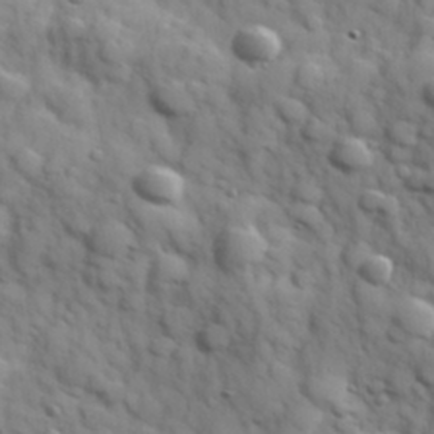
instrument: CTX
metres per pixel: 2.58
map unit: Hve
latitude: 32.1011
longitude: 150.6896
